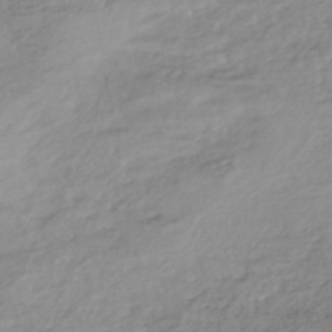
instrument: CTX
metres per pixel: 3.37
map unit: HNhu
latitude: -45.1620
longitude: 96.3495
